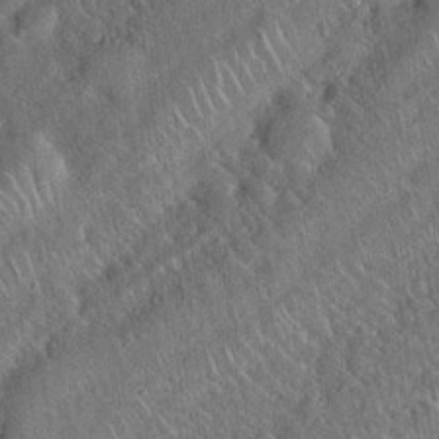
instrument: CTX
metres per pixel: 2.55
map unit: Hto
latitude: 19.7260
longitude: -52.4412
